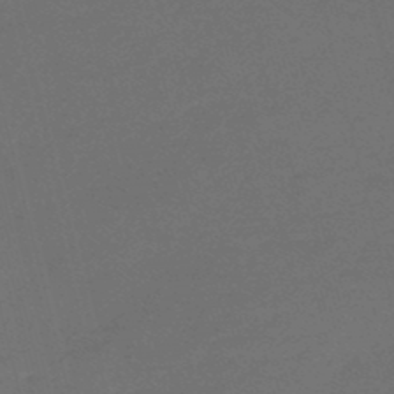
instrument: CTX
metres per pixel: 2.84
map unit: eHb
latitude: -47.8989
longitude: 86.7274
